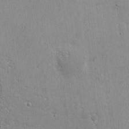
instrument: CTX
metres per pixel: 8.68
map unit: eHh
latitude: 2.6679
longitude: -77.9528
